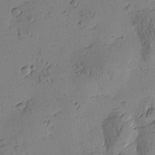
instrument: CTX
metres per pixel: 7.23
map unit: Htu
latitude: -3.5966
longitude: -176.5734
